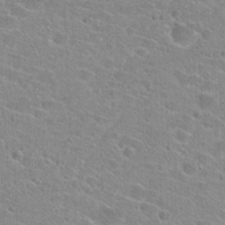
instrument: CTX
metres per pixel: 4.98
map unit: Hto
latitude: 24.1955
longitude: -43.9150
